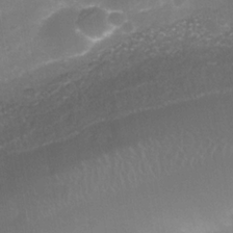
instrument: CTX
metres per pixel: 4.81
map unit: Nhe
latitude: -35.3321
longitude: -145.8961
